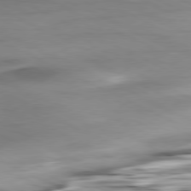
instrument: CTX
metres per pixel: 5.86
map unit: Ap
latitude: -81.3699
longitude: -82.7246
